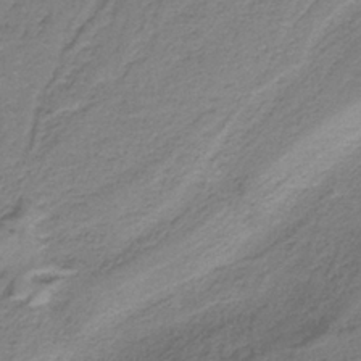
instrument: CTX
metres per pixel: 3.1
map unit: HNb
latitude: -36.8219
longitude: 54.0661
